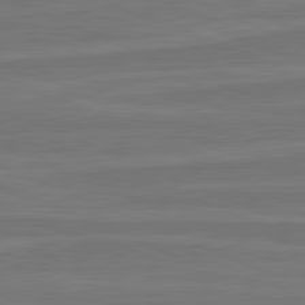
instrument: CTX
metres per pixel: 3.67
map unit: lApd
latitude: 81.8772
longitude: -171.2159
